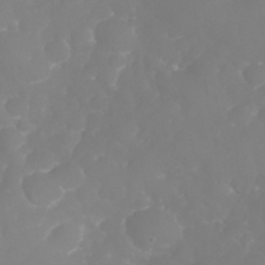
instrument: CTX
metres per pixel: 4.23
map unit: eHh
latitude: 30.7436
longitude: -65.1970
